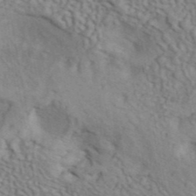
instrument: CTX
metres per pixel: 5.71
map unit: ANa
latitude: 41.7450
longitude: 50.9163
